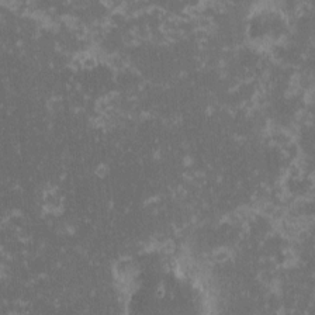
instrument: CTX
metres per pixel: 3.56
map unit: eHh
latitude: -1.4455
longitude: -86.1578
